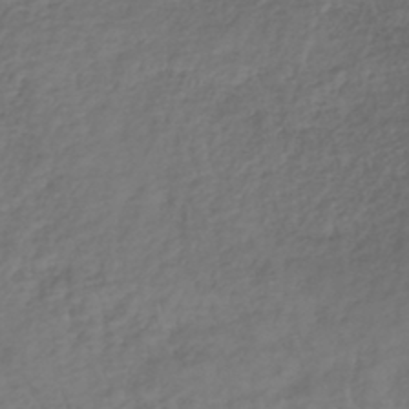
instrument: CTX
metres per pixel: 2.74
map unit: lHb
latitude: -39.1620
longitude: 70.1039
